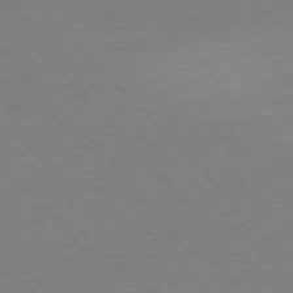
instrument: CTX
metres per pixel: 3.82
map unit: Ap
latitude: -76.6707
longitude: -92.7246
